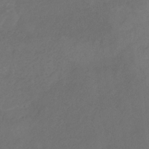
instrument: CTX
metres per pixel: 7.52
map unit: HNb
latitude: -30.8975
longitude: 62.8408
